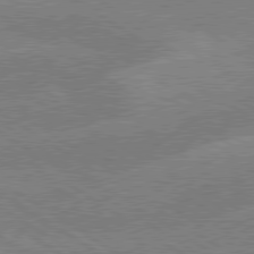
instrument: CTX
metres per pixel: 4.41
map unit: lApd
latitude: 79.4427
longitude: -133.3293
